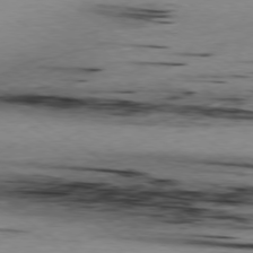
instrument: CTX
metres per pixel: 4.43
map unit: Ap
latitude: -78.4062
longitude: -70.6868
